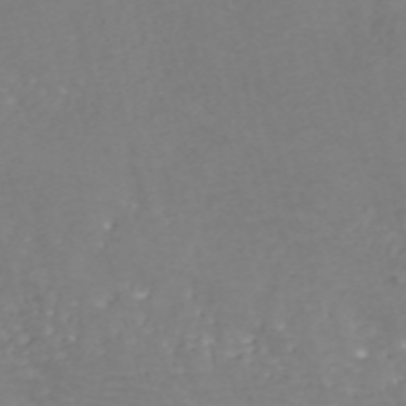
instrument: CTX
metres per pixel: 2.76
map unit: ANa
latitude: 41.2159
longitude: 34.0283
